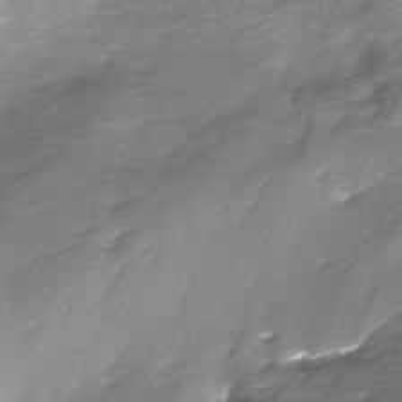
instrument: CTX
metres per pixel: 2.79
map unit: Nhe
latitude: -32.5952
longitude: -92.4601
